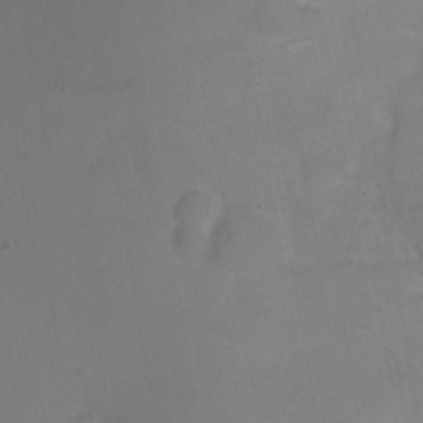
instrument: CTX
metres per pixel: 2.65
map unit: Ht
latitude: 0.4601
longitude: -45.7827
